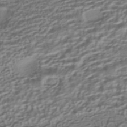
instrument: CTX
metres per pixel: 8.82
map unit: HNhu
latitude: -42.4251
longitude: 100.3684
